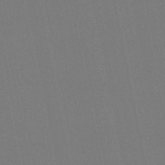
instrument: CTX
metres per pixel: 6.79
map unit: eHb
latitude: -50.3117
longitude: 75.8045
